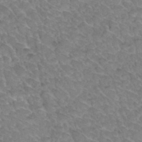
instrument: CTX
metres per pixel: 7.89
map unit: Hto
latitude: 34.4979
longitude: -48.1011
